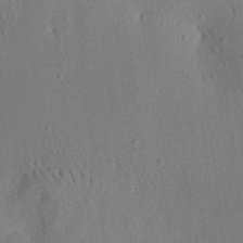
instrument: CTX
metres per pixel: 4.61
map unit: Aa
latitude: 12.9514
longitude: -140.2144
